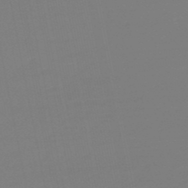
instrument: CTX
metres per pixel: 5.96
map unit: eHb
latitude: -49.6722
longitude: 77.6155
